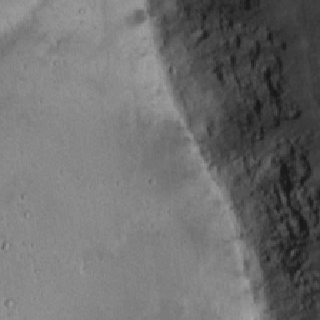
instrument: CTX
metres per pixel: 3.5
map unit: Hto
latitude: 16.1200
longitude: -59.9906
